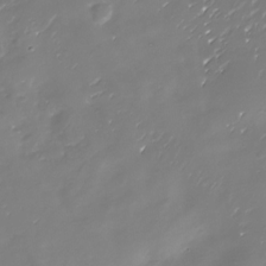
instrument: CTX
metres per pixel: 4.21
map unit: Nhu
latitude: -29.6722
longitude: -77.7638
